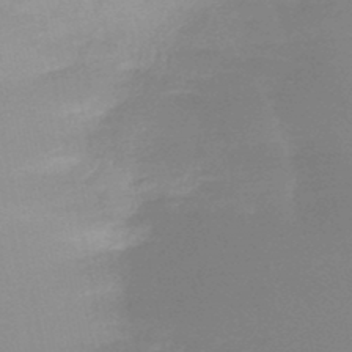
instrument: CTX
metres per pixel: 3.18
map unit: lHb
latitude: -48.0850
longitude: 69.5777
